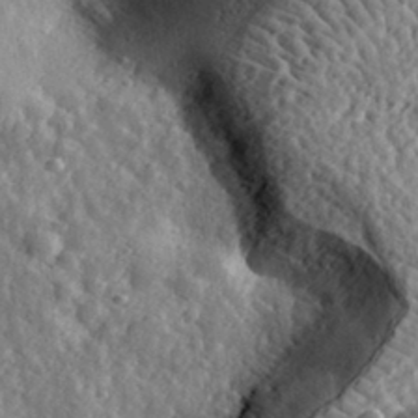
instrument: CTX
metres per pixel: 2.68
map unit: eHh
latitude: 34.4979
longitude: -79.8773
